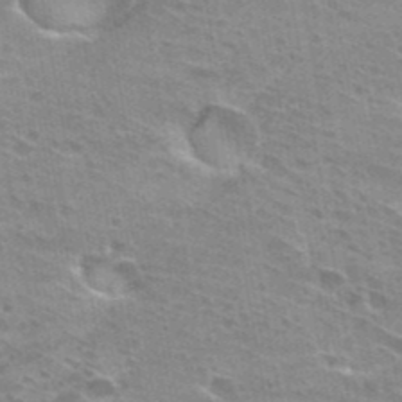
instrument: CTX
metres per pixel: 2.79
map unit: Hto
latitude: 32.1578
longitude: -41.2348
